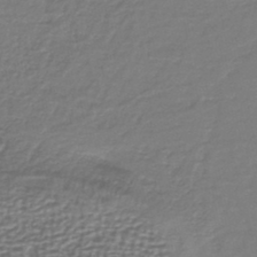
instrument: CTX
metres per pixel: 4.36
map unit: HNb
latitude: -36.0094
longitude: 58.5195
